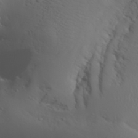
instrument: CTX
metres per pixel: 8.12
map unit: Aa
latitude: 29.9906
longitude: -133.3860
